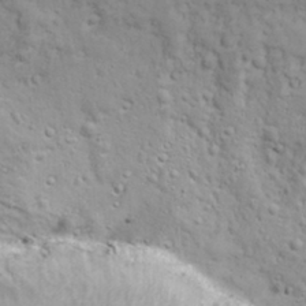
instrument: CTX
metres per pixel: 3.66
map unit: Ave
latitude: 11.7072
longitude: -104.5735
